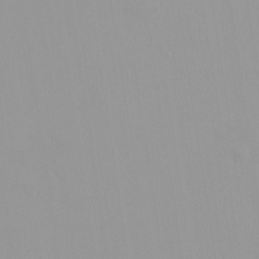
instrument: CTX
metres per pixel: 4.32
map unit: HNhu
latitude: -0.0094
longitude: -6.1200
